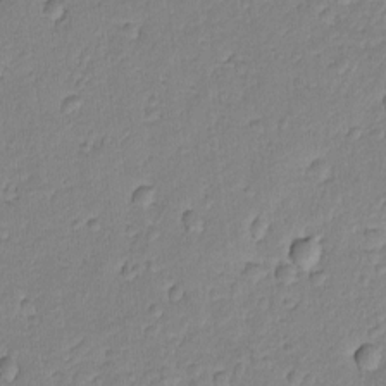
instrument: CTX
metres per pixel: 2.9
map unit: lAvf
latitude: -8.8597
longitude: -119.5560
